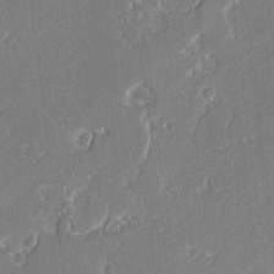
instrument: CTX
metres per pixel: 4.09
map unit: lAvf
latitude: 0.0444
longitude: -108.1955
